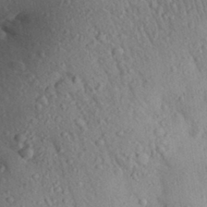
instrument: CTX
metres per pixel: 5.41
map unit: Aa
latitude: 29.2348
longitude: -148.0444
